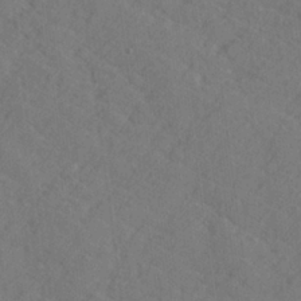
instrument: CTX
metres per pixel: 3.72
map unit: lHvf
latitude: 26.1011
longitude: 142.8030
